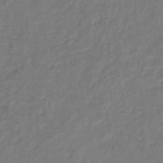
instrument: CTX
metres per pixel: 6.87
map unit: eHb
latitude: -31.6722
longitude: 73.1809
